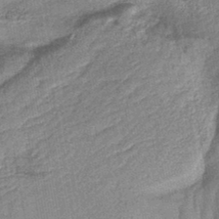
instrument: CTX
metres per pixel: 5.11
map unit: lHb
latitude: -42.9163
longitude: 79.2187
